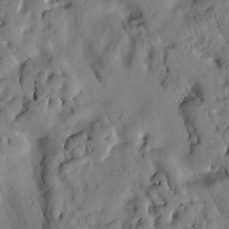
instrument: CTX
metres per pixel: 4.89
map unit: Htu
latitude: 2.7813
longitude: 178.8219
